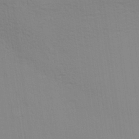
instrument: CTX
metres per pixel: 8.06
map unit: Aa
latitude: 28.4034
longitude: -139.0269
